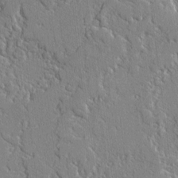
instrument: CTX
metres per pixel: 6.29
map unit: lAvf
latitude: -2.1794
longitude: -109.2914
